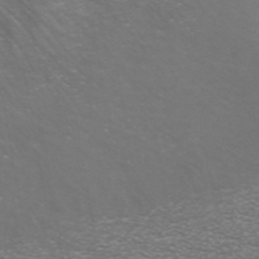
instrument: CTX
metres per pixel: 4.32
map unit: ANa
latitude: 43.1403
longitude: 24.2739
